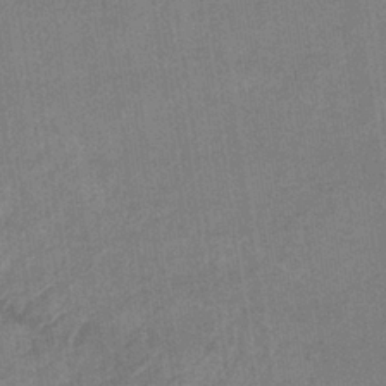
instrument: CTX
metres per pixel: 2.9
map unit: eHb
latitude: -35.6722
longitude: 73.2754
